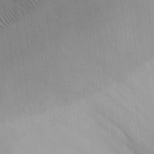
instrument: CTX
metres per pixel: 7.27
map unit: Aa
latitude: 25.2159
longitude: -127.5371
